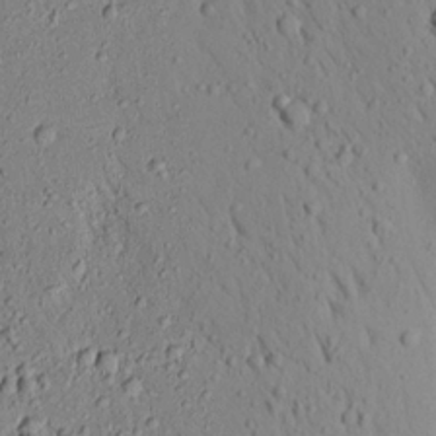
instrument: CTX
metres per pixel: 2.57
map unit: Aa
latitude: 17.2726
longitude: -148.2900
